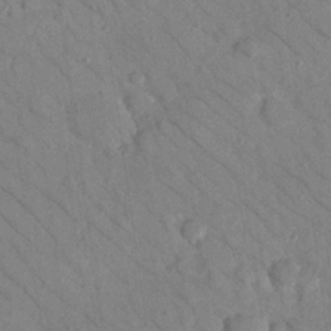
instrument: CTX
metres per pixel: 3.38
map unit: Nhu
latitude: 24.1199
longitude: -73.9717
